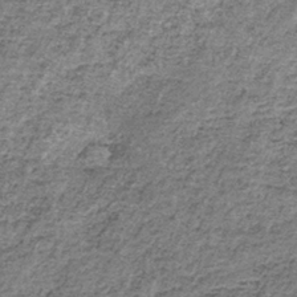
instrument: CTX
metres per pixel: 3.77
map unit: lHb
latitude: -37.6721
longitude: 66.0850
